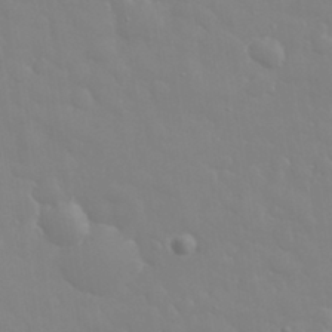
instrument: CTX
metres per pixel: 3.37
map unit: eHh
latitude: 32.8947
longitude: -60.5545
